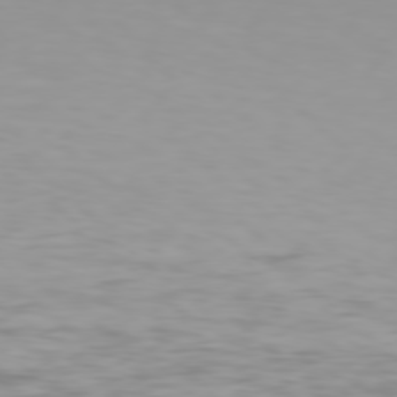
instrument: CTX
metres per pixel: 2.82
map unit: Hpe
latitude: 77.9528
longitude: -137.6127
